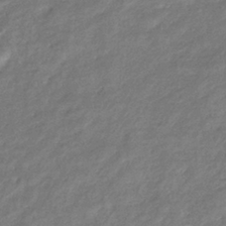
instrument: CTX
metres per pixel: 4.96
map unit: eHb
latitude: -38.8975
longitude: 80.7652
